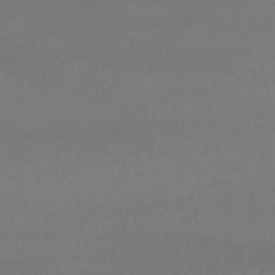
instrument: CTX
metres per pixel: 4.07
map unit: lHb
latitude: -46.7274
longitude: 67.1620
